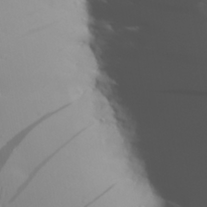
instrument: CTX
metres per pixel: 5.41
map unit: Aa
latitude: 29.8772
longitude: -133.4993
